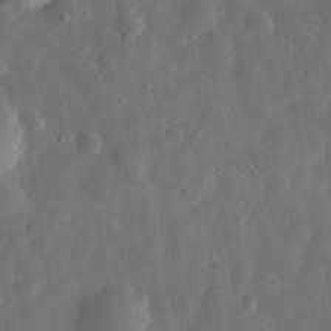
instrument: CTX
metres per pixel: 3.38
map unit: eHh
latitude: 31.8017
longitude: -74.9325
